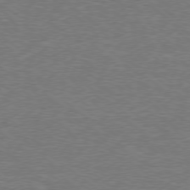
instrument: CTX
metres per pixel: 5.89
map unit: Ap
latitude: -78.7274
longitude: -82.0444
